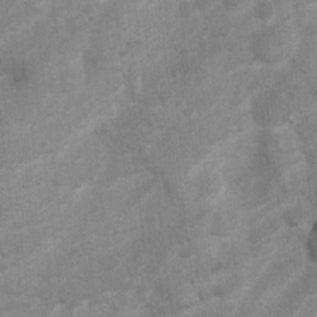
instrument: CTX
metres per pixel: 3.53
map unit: Ht
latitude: 2.8380
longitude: -27.0081
